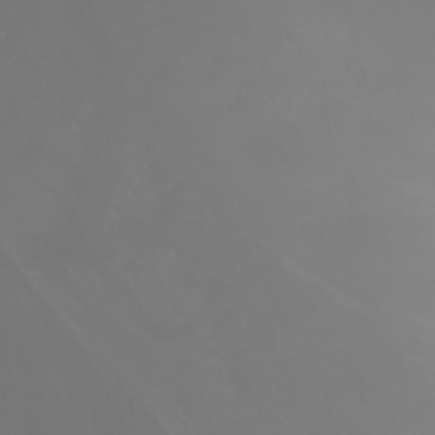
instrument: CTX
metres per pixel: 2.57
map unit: Nhu
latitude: -8.1984
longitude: -83.8394
